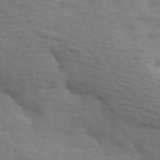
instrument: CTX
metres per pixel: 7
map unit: Ave
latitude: 14.1956
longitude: -105.4994
